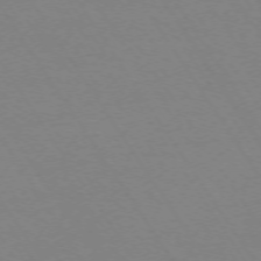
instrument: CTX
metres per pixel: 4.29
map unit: Ap
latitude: -73.9178
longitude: -82.2333
